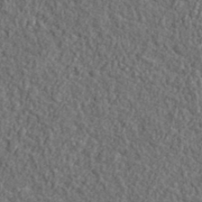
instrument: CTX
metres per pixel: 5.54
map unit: lHvf
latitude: 38.2711
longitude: -89.7072
